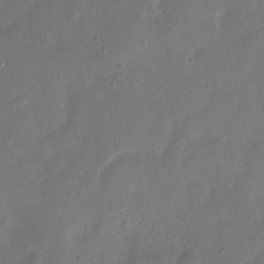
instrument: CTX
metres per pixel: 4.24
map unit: Nhu
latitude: 4.9136
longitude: -16.6868
